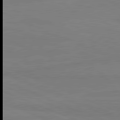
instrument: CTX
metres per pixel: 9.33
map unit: lApd
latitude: 81.4993
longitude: -179.9906
